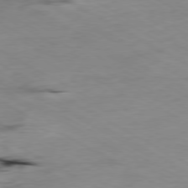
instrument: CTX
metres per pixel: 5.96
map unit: Ap
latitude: -80.1795
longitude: -77.1781
